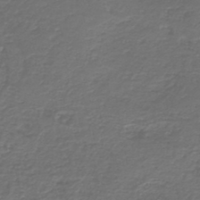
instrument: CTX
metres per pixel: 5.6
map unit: HNb
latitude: -43.7666
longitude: 50.4440
